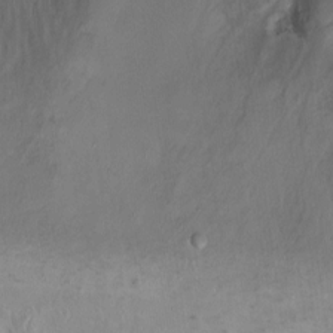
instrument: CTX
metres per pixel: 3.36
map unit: Ht
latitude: 0.9513
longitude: -37.2915
